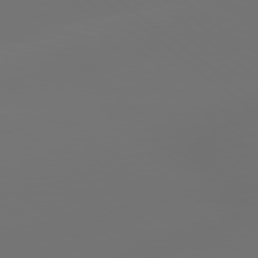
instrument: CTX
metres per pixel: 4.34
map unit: lApd
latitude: 79.1970
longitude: -174.3089
